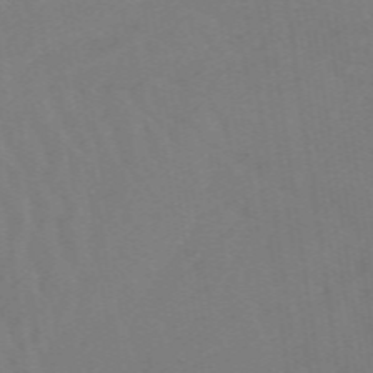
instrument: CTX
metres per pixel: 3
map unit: lHb
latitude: -48.9164
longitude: 83.4076
